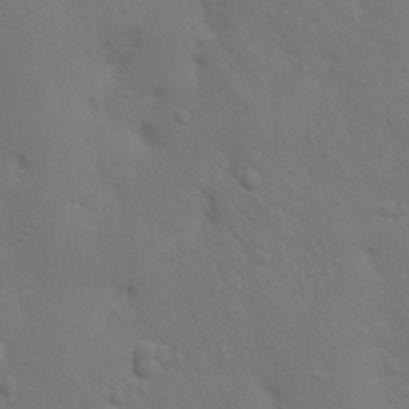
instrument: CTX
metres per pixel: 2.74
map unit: Nhu
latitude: 22.6301
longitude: -73.4427
